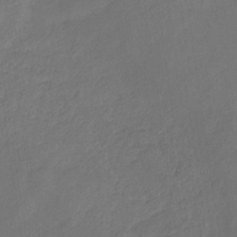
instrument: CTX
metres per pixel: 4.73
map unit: eHb
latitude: -30.3117
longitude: 68.5006
